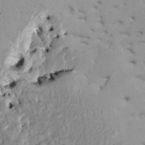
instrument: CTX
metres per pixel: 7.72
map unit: HNhu
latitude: 7.8016
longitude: -1.8583
